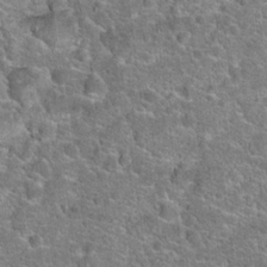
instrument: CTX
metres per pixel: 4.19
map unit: Hto
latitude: 20.0633
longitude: -43.8017
